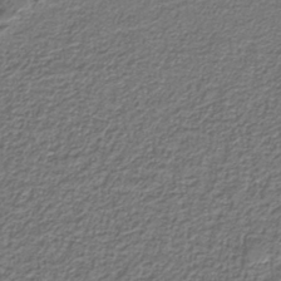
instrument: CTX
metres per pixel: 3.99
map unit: eAb
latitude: -38.7841
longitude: 51.9367
